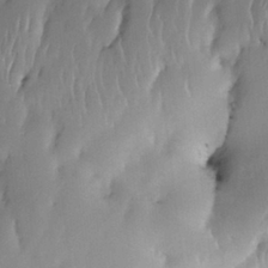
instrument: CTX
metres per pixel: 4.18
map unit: eHh
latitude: -22.4818
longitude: 15.8423
